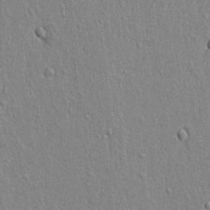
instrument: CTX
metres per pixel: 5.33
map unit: lAvf
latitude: 7.0836
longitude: 166.8219
